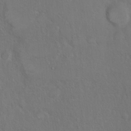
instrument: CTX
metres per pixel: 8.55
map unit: Ht
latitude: 5.5371
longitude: -29.7449
